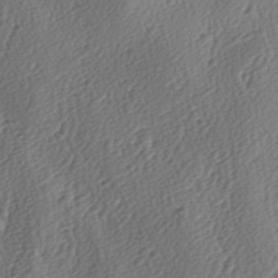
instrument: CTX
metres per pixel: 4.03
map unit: lAa
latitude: -3.7666
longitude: -123.3860
